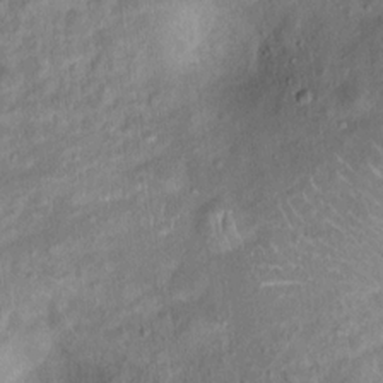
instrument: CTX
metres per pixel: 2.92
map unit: Hto
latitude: 14.7625
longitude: -41.3103
